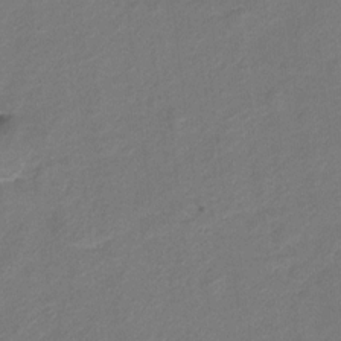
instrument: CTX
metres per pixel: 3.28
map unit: Hto
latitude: 6.1956
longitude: -31.3482
